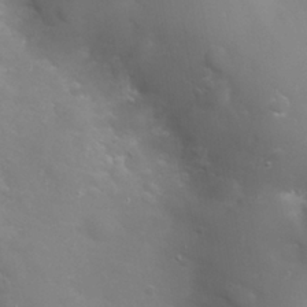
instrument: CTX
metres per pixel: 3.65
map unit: Nhu
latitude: 24.1388
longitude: -61.4993
